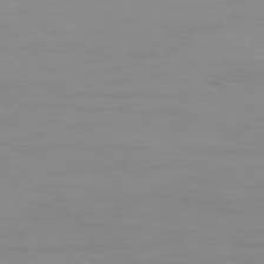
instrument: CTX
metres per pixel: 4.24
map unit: Ap
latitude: -79.6155
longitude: -71.2159
